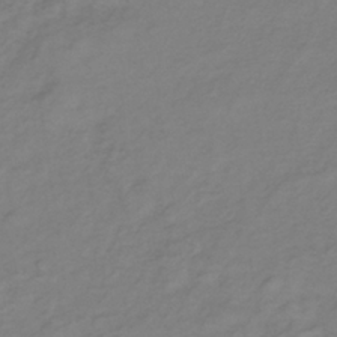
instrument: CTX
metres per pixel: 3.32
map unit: lHb
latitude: -35.1620
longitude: 70.4251
